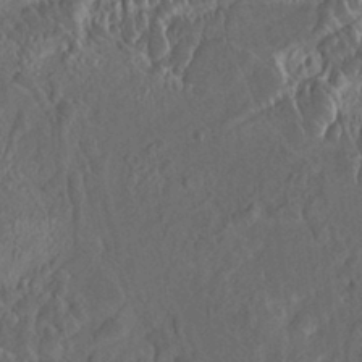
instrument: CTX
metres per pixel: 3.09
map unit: HNhu
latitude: 5.2726
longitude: 12.7652
